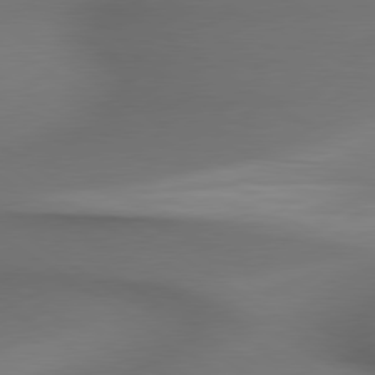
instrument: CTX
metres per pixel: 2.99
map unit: lApd
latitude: 79.6505
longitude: -175.0270
